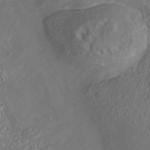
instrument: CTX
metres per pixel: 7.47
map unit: Nhu
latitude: -40.4629
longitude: -83.5938
